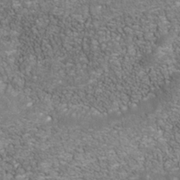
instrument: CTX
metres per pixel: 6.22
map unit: Nhu
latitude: -40.3306
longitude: -84.9892
